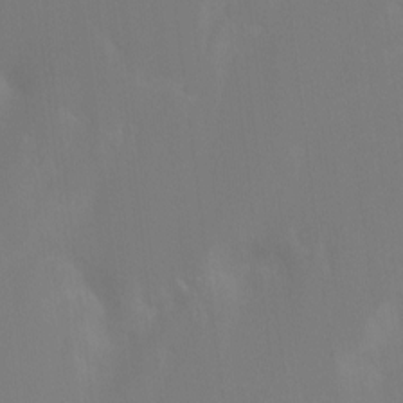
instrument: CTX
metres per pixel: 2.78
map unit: Ht
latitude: -9.2943
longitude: -46.5546
